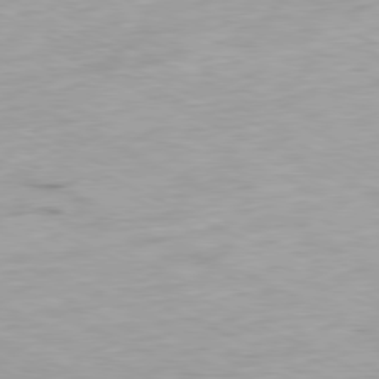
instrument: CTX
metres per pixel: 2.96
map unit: Ap
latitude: -80.1984
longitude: -67.1970
